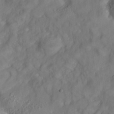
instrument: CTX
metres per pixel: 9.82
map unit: Nhe
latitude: -37.0675
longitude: 137.8989
